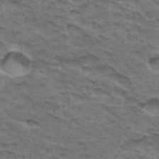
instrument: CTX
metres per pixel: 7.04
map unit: Hto
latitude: 32.1011
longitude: -47.4616
